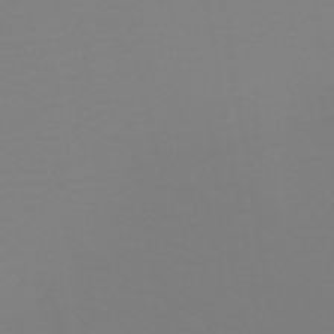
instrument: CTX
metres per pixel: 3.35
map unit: HNb
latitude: -46.0850
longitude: 54.7841
